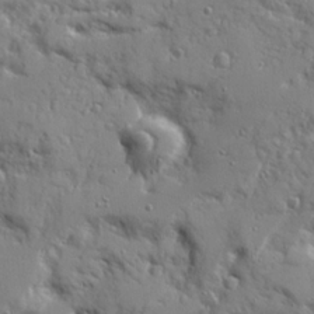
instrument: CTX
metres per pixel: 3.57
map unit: Ave
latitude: 22.1011
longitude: -131.2915
